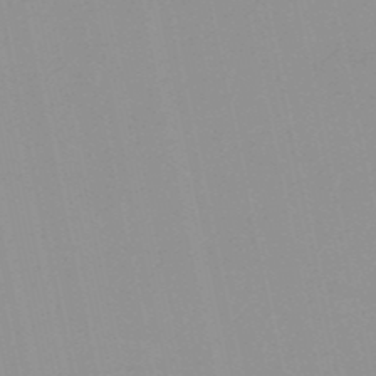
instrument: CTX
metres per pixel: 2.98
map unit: HNb
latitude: -52.0850
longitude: -51.3103
